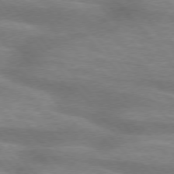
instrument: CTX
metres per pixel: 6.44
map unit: lApd
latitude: 75.4993
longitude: -58.6113
